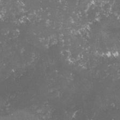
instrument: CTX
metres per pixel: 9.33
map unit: lHvf
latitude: -15.8990
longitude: -99.9717
